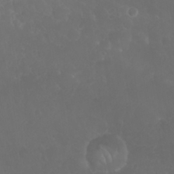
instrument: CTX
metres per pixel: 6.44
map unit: Nhu
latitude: 26.8191
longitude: -64.8191
